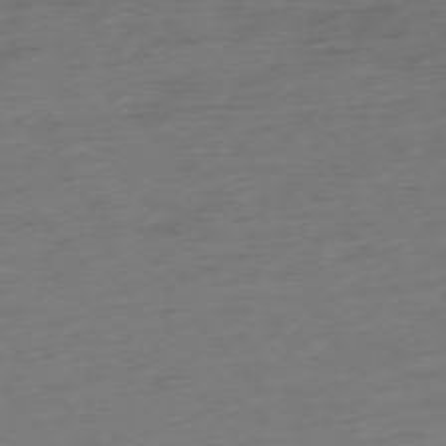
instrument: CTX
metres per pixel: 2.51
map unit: Hpe
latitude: -75.8423
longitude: -15.0270
